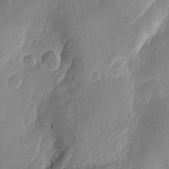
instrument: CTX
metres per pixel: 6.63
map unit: Htu
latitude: -1.8990
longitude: -176.8002
